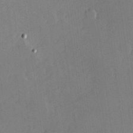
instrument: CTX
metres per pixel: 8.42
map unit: Hve
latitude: 24.7057
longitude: -93.3103
